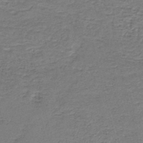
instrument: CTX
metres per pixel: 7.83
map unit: HNb
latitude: -44.4629
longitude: 51.2187
